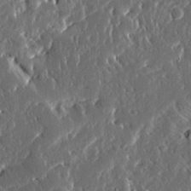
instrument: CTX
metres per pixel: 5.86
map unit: Ave
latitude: 14.9136
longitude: -139.0836
